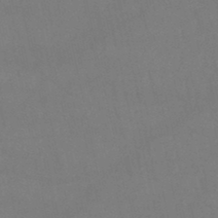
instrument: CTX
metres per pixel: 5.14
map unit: lHb
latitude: -47.2187
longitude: 61.6344
